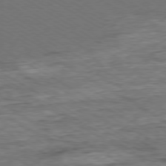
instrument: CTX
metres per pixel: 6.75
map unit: Ap
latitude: -79.4832
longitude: -84.2523
